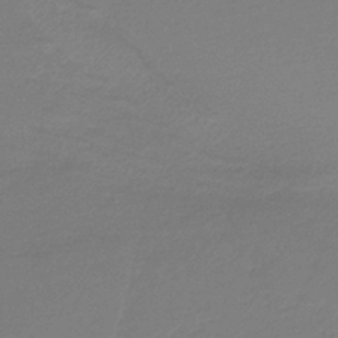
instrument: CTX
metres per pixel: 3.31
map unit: HNb
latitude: -37.0864
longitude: 55.0298
